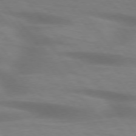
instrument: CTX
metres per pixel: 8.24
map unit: lApd
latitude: 75.7639
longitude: -60.1389
